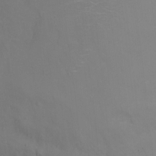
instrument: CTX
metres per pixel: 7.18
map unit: Ht
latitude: -0.8219
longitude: -33.6694
